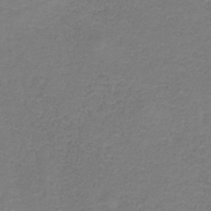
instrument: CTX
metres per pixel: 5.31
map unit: HNb
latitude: -34.7274
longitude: 53.2376
